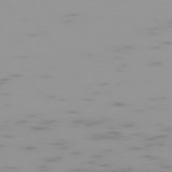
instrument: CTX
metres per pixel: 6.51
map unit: Hpe
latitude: -74.6519
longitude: 6.6896
